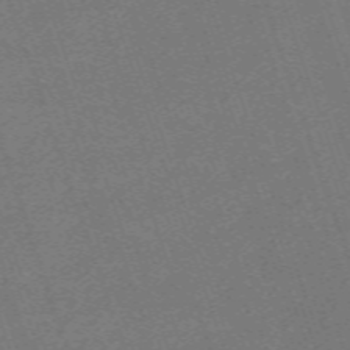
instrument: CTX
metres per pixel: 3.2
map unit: eHh
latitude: -63.5777
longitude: 52.0283
